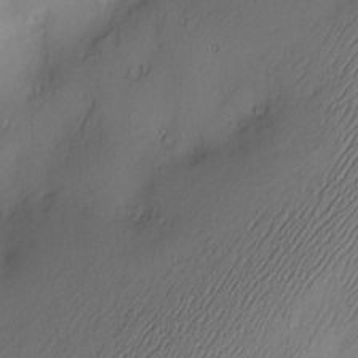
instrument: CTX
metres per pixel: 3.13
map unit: Nve
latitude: -10.5574
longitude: 173.2943
